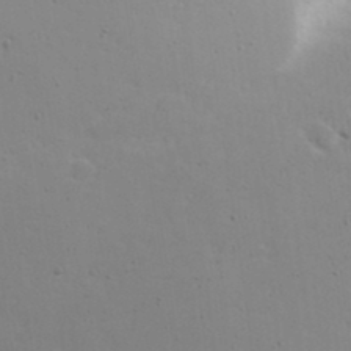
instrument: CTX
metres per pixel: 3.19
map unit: Aa
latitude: 18.2522
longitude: -125.7449
